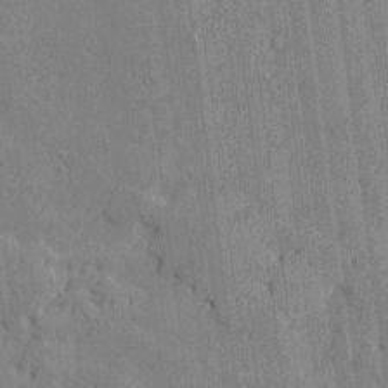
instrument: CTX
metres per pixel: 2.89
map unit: Htu
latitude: -7.3887
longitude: 176.1984
